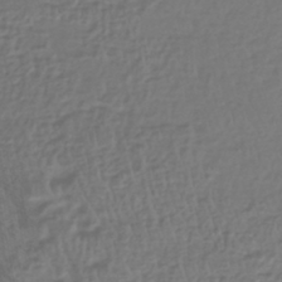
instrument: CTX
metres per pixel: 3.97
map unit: HNhu
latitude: -43.4076
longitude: 102.1984
